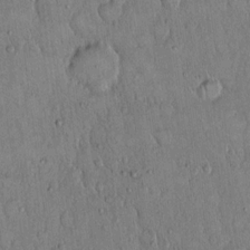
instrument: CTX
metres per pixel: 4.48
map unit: Hto
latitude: 14.6302
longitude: -57.6315
